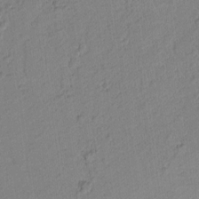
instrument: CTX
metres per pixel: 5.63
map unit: lAvf
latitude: 8.2901
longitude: 166.3306
